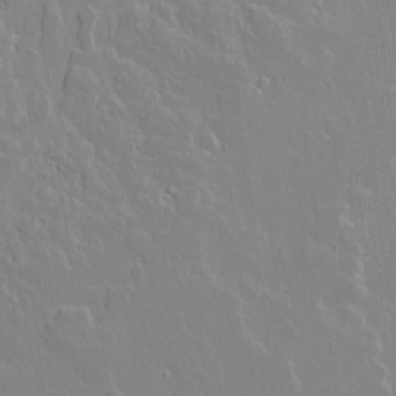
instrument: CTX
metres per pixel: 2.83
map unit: lAvf
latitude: 16.2145
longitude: -128.5357
